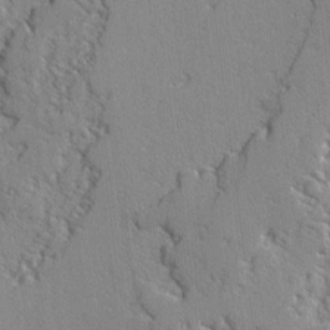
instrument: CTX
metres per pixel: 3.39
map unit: lAvf
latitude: -2.9163
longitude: -108.6868
